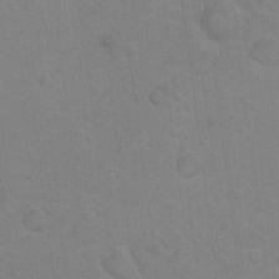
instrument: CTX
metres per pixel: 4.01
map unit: Nhu
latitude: 10.4223
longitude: -25.7449
